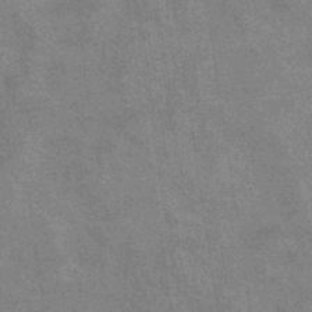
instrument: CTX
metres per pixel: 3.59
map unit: eHb
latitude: -37.4076
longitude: 76.6518
